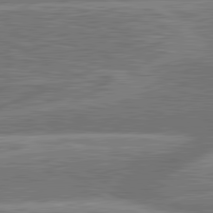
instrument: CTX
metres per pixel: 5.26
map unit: lApd
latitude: 81.4993
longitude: -166.9135
